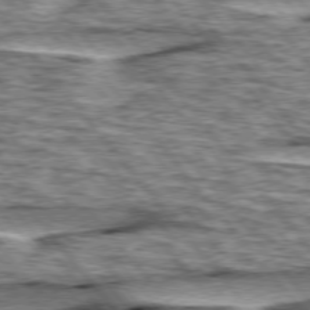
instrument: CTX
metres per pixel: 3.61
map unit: lApd
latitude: 76.2144
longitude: -70.6868
